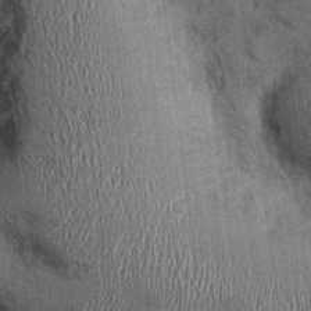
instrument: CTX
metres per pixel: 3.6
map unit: Ht
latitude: -0.4629
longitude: -13.3104
